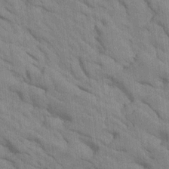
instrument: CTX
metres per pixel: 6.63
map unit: Htu
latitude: 1.3292
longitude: 143.5021
